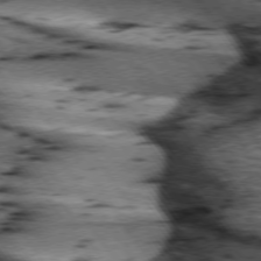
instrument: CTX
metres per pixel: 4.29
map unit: lApd
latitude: 74.2900
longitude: -73.6883
